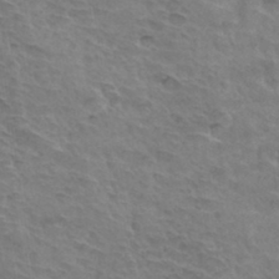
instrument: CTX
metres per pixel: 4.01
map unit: Hto
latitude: 34.7624
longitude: -44.6301
